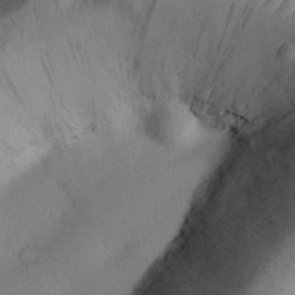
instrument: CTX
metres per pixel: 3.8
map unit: Nhu
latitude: 26.6869
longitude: -71.6505
